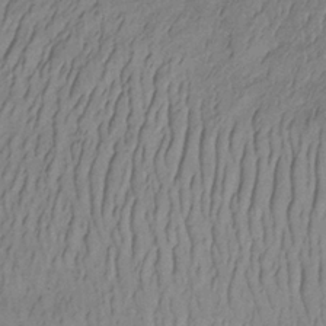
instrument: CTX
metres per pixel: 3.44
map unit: lHb
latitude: -33.1243
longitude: 66.1984
